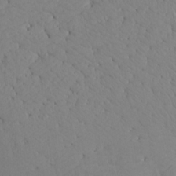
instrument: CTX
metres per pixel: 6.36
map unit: Aa
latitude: 17.2915
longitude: -143.7639
